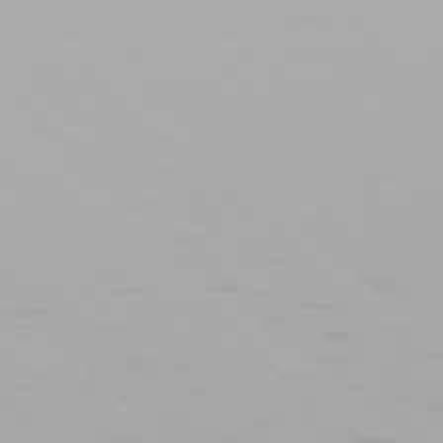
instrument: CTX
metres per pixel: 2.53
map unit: Hpe
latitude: 77.8205
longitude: -132.8947
